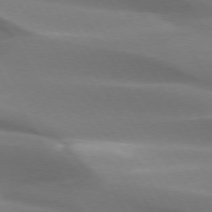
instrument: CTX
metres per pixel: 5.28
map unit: lApd
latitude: 73.4238
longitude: -49.7072
